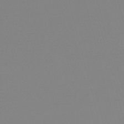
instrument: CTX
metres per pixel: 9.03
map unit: lHb
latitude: -49.4077
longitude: 68.4817
